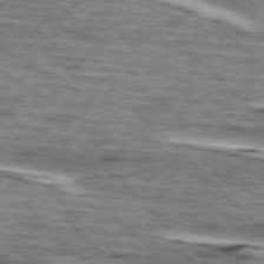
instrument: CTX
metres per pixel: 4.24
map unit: lApd
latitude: 76.0444
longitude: -79.4805
